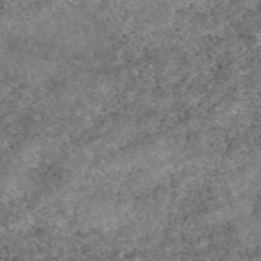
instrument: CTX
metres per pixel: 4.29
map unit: eAb
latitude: 48.8380
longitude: 121.7666
